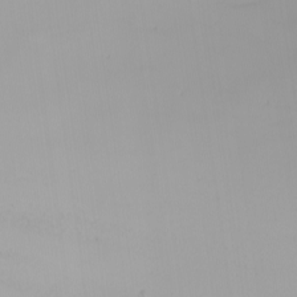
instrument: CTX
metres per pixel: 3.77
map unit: Nhu
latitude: -5.1998
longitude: -92.0822
